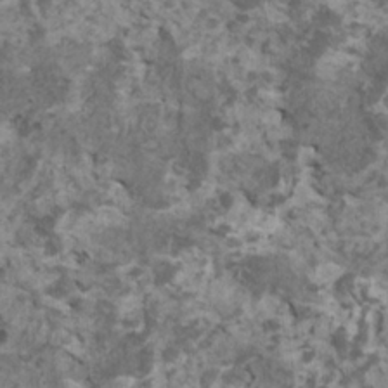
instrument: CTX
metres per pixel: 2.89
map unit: HNhu
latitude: 1.9528
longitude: 4.2172
